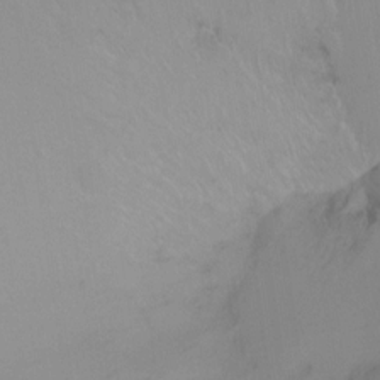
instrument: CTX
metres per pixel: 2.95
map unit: Ht
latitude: -9.0675
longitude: -36.8380
